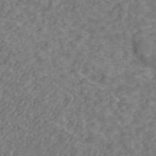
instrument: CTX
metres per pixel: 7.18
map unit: ANa
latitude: 43.5749
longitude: 26.3495
